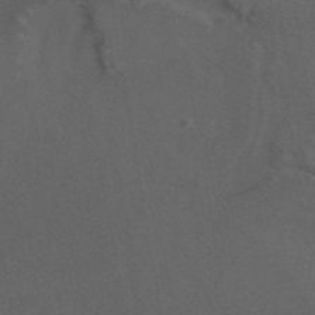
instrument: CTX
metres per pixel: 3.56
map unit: ANa
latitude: 39.8961
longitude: 28.7274
